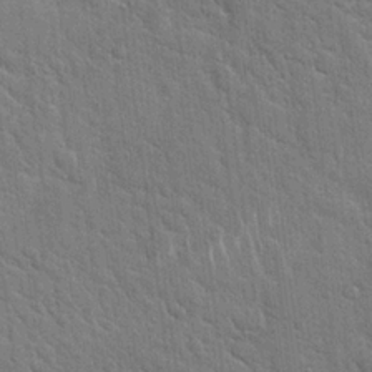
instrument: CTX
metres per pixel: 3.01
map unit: Hto
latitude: 19.6127
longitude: -52.1956
